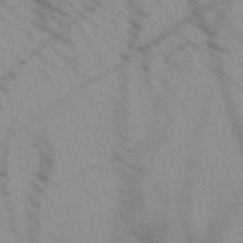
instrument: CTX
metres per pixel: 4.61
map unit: HNb
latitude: -45.4643
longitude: -41.3481
